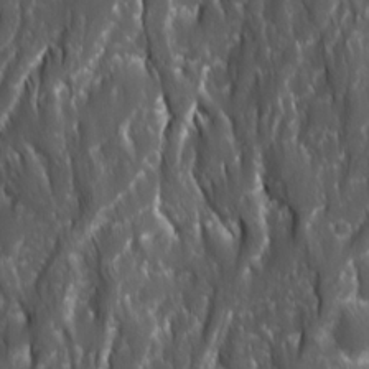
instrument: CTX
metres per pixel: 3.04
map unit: Ave
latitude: 15.6883
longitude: -133.6127
